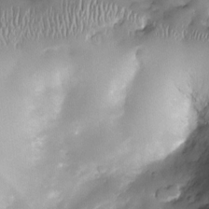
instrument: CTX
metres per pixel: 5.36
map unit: eHh
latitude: -23.0109
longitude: 15.8801
